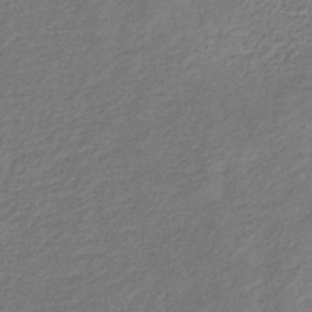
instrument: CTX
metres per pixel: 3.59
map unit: eHb
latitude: -30.5951
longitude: 70.9164
